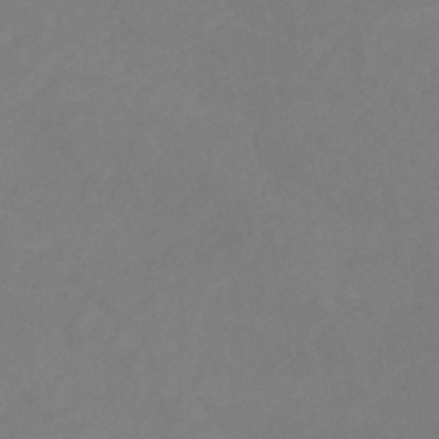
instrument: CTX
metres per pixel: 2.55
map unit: lHb
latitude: -31.1620
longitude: 66.4062
